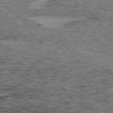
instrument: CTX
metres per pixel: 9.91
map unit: lApd
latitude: 76.3278
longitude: -77.9150
